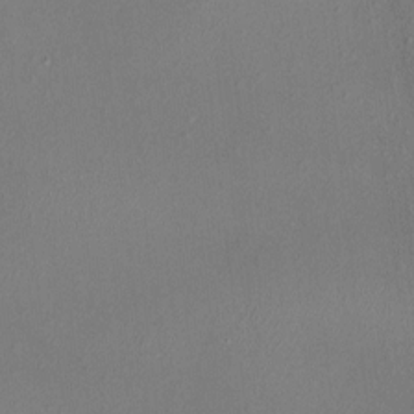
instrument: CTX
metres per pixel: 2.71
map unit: HNhu
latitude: 5.7261
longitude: 6.9730
